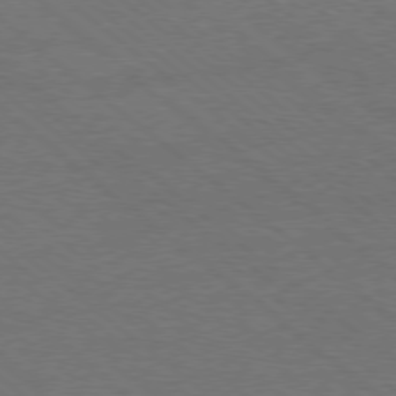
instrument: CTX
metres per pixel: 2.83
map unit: Ap
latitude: -78.7274
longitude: -101.1025
